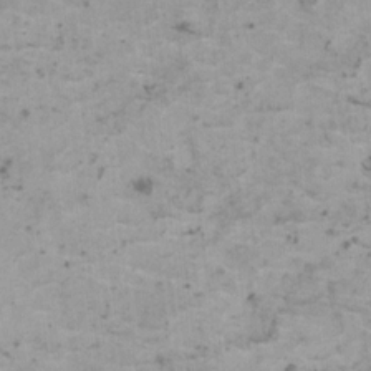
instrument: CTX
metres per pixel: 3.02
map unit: HNhu
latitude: 1.3481
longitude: 3.8611
